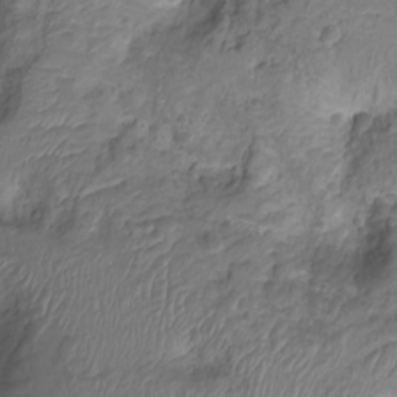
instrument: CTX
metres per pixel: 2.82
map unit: Nhu
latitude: -15.3321
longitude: -26.8002
